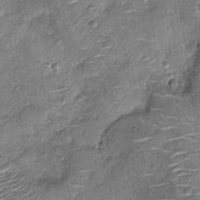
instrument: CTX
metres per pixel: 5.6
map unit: Nhu
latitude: -12.3495
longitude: -21.8205
